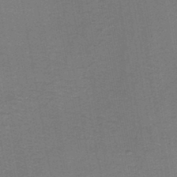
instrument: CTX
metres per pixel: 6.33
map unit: HNb
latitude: -45.1431
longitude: 52.2172
